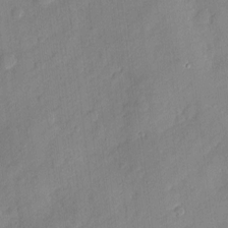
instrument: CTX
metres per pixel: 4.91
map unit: eHh
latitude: 3.7449
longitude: -74.5924
